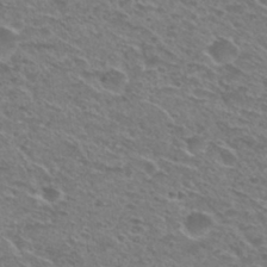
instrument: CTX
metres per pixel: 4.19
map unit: Nhu
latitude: 29.6505
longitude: -48.8191
